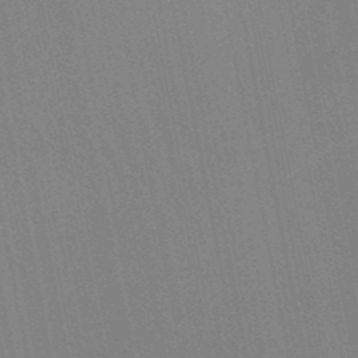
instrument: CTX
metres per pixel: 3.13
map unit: lHb
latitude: -48.5763
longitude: 66.9919
